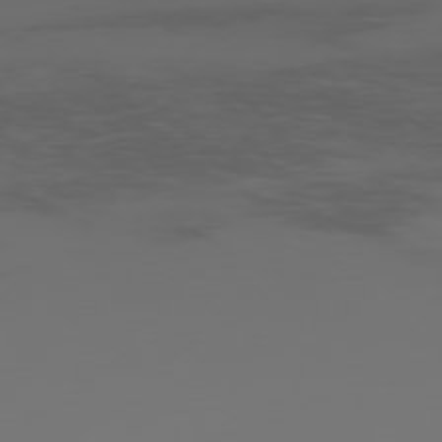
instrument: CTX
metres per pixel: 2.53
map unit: Ap
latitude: -77.7667
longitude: -63.4994
